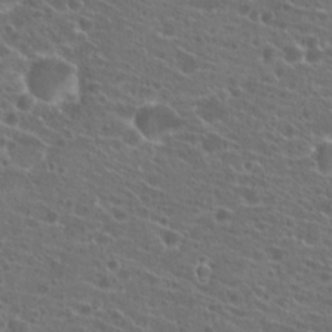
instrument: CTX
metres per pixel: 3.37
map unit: Hto
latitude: 22.0633
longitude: -41.1025
